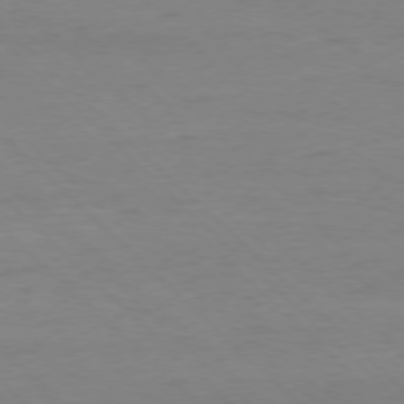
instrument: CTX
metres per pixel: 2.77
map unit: Ap
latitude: -77.7289
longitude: -92.2711
